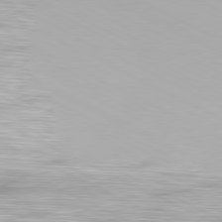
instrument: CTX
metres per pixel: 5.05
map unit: Hpe
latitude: -81.4266
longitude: 18.2550
